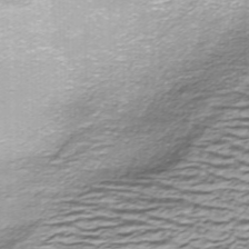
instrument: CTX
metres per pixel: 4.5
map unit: ANa
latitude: -44.6896
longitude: 104.9164
